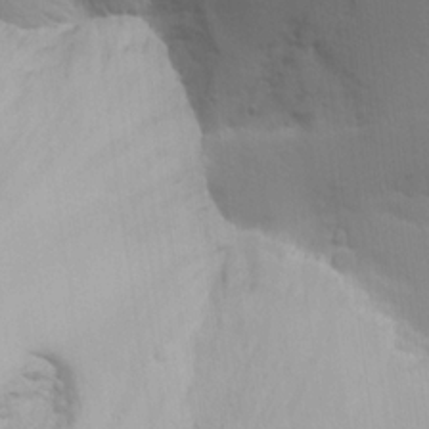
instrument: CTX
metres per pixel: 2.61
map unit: Aa
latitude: 18.2522
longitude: -142.3278
